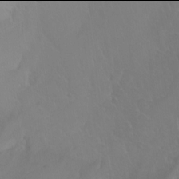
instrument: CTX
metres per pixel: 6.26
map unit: Nhu
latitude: -6.0094
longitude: -69.3103
